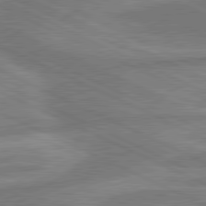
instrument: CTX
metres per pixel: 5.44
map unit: lApd
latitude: 81.0458
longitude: -175.5749
